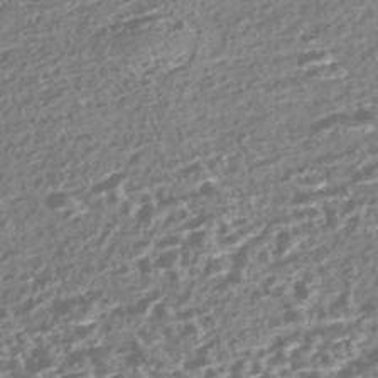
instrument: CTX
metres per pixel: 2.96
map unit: Nhe
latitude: -47.1242
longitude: -172.7624
